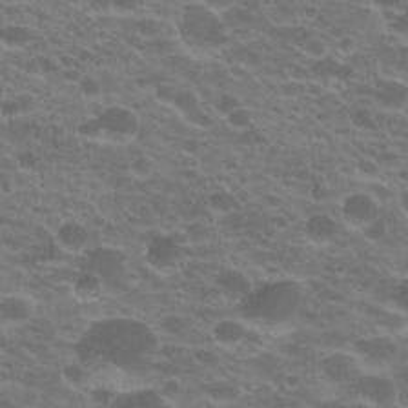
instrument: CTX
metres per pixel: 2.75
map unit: Hto
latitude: 21.6694
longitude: -37.1592
